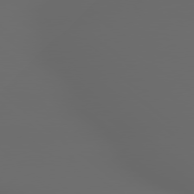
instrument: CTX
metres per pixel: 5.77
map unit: lApd
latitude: 79.1214
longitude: -163.2537
